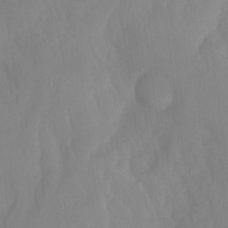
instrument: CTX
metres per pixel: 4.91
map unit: Ht
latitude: -15.1431
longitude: -55.1025
